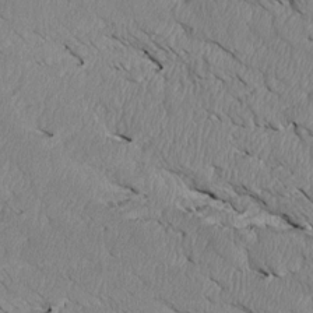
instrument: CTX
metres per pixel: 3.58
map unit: Htu
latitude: 3.4048
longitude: 152.6707
